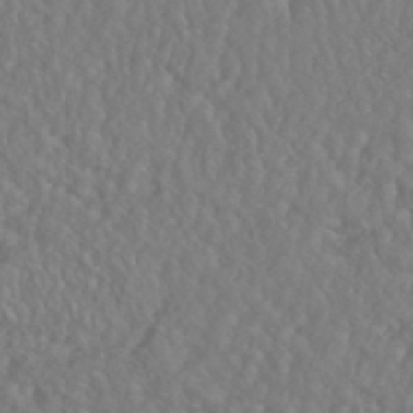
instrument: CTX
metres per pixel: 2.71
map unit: HNhu
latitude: -46.1605
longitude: 104.2550
